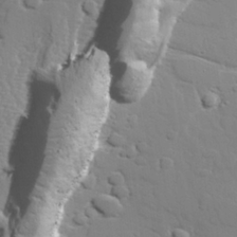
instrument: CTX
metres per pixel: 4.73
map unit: lAvf
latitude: 28.1767
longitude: -108.4223
